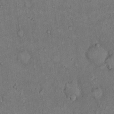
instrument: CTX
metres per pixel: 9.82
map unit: Hto
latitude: 15.0837
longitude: -61.6316
